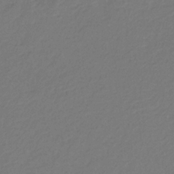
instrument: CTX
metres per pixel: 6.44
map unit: eHb
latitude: -29.8045
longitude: 67.5399
